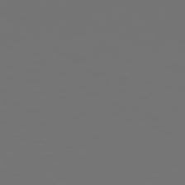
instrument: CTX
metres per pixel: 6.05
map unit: Hpe
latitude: 78.9136
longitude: 177.2754
